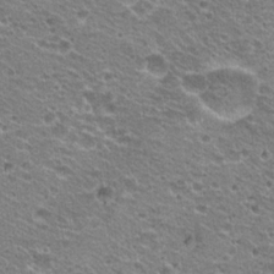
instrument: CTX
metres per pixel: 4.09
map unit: Hto
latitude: 20.9514
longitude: -32.9325
